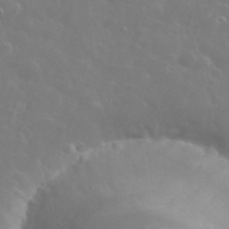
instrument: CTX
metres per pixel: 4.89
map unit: eHh
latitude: 35.0458
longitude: -60.1955
